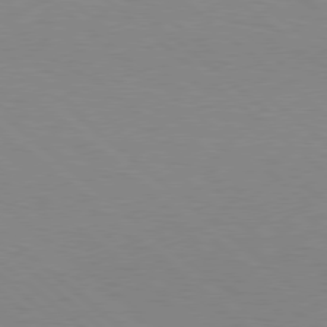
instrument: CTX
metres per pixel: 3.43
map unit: Hpe
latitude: 78.1956
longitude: -151.0269
